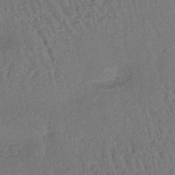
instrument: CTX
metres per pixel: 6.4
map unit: lHb
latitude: -39.8234
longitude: 62.7463
